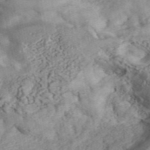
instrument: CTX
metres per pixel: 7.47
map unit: ANa
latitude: 45.6127
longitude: 46.2550
